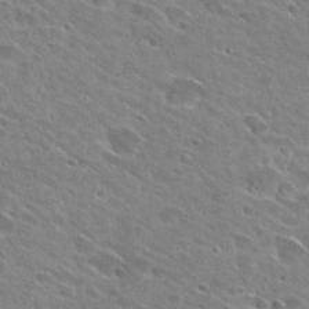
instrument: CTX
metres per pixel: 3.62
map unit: Hto
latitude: 28.0444
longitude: -43.3293
